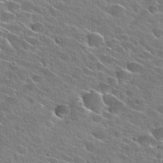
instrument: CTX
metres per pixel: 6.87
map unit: Hto
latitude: 26.7057
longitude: -42.9514
